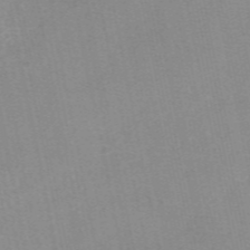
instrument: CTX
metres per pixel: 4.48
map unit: eAb
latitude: 48.8758
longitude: 103.5399
